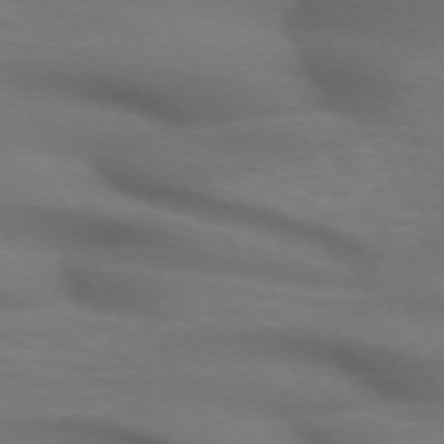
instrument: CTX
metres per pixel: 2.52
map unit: lApd
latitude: 71.7261
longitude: -51.3859
